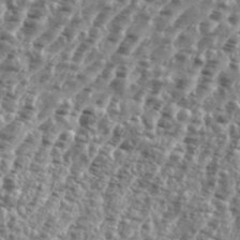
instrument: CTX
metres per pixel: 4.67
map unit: eHh
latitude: 35.4615
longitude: -135.3481
